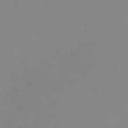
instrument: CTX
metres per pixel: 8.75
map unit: lHb
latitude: -45.9556
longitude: 64.9731
